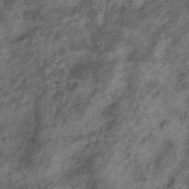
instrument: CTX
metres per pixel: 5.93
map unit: Nhu
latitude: 7.0458
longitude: -21.4426
